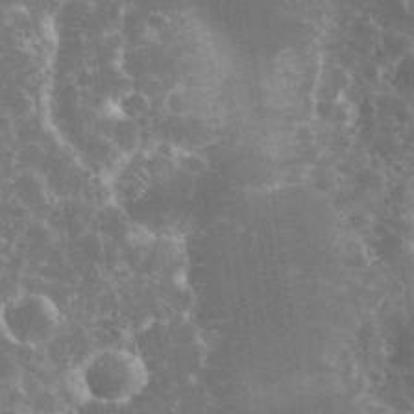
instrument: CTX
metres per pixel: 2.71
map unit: eHh
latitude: 34.5168
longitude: -60.5734
